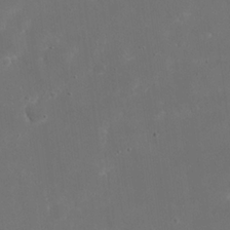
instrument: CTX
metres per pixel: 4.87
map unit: eHh
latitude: 20.4034
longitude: -68.6680
